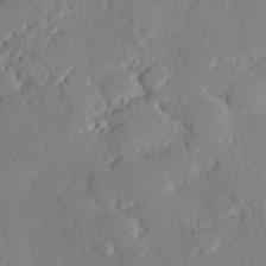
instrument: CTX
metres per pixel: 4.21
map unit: eHh
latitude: 28.2711
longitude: -81.9717
